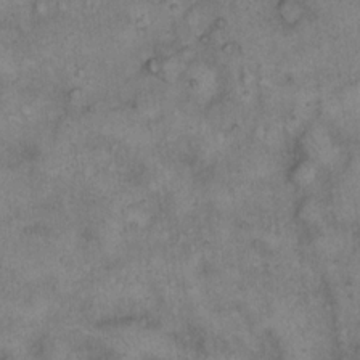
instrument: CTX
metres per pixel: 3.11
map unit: eHh
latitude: 14.4034
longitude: -64.4412
